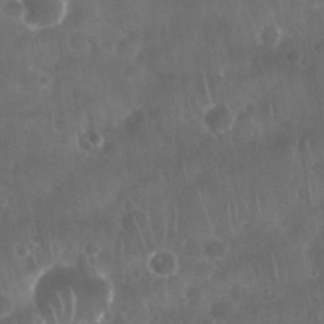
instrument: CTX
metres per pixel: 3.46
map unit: Nhu
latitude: 28.6490
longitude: -64.9325
